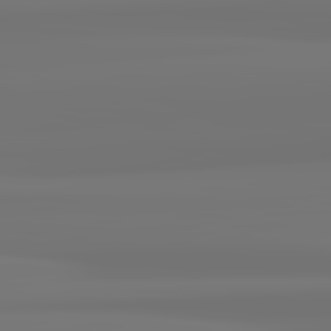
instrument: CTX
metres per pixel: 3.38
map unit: lApd
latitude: 82.3278
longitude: 171.5777
